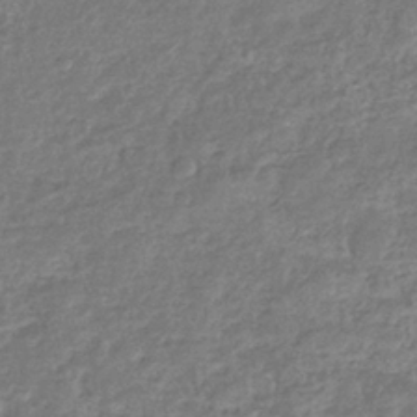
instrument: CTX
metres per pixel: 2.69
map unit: eHb
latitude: -37.1242
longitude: 80.3118
